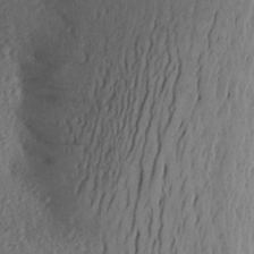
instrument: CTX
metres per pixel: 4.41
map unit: Aa
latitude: 27.8961
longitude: -146.6113
